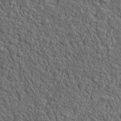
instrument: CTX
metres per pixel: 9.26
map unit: lHvf
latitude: 38.9891
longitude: -87.8583
